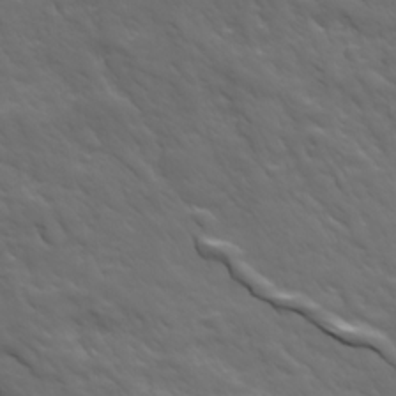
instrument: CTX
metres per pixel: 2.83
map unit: Ave
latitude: 18.8758
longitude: -133.9150
